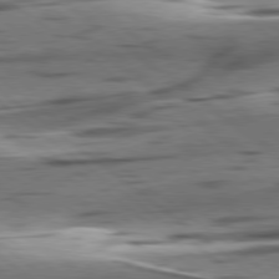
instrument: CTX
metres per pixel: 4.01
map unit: lApd
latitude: 78.7813
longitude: -50.7435
